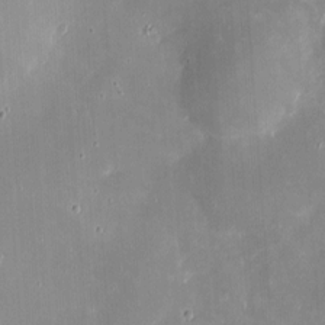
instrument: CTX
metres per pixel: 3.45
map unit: eHh
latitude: 4.1389
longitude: -70.3467
